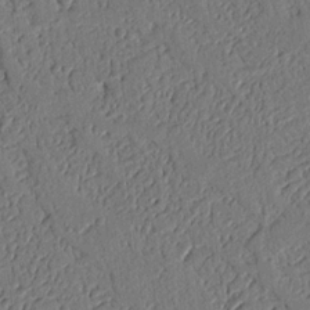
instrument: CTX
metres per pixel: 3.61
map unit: Nhu
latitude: 19.6127
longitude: -78.1011
